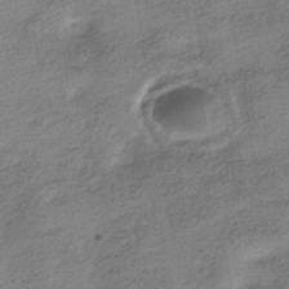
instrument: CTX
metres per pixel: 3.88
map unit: HNhu
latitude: -40.1417
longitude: 97.0109
